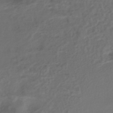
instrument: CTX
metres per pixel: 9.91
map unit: eHh
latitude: -42.0283
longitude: -32.5357
